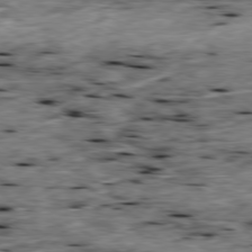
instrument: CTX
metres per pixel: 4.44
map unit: Ap
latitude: -79.7099
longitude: -90.1011
